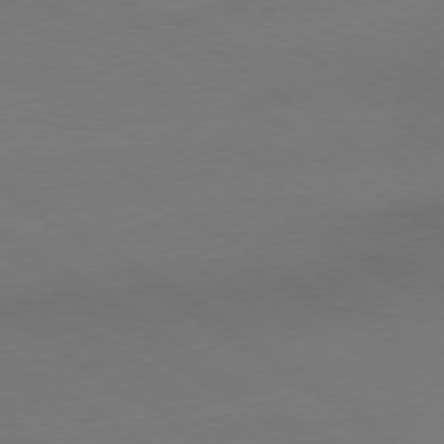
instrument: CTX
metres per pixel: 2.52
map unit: Ap
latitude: -79.1809
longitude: -97.4426
